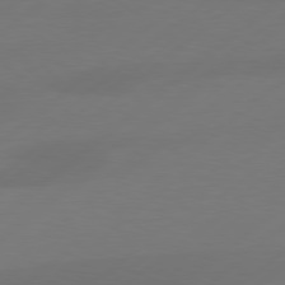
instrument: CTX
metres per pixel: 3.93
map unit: Hpe
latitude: 78.3279
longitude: -130.4034
